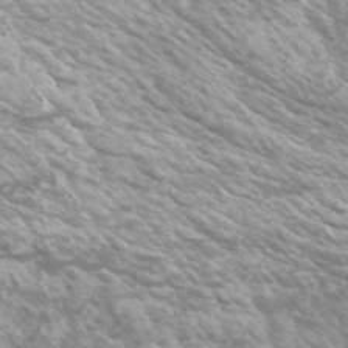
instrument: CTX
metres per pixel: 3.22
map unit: Htu
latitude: -5.6533
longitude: -75.4993
